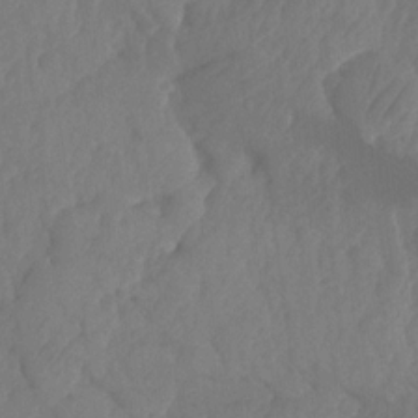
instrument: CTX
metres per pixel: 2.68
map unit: HNhu
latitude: -24.5385
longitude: 49.7289
